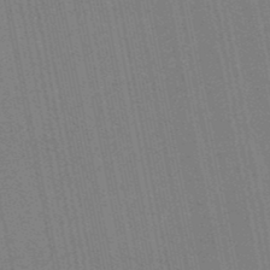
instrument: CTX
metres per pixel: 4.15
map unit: lHb
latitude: -49.8612
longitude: 68.8408
